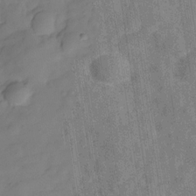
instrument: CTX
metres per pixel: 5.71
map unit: Hve
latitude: -29.2754
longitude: 92.0850
